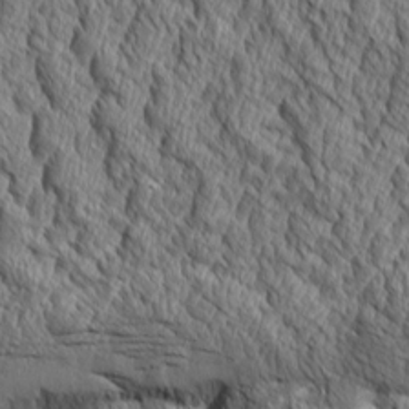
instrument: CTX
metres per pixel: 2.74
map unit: Aa
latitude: 8.7246
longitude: -129.8961
